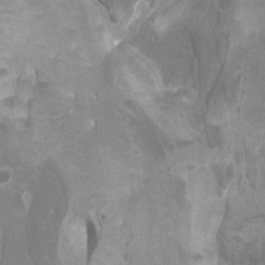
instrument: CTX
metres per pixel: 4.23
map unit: Htu
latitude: -10.7085
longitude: -75.0270
